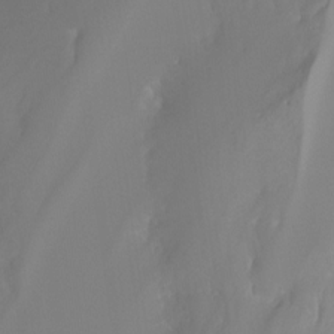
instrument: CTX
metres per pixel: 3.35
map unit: Hto
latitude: -8.2928
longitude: -52.1767
